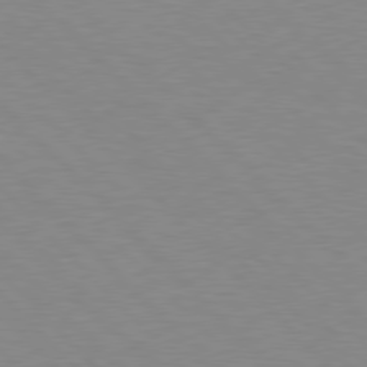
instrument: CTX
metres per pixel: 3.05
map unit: lApd
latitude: 77.3103
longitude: -59.5749
